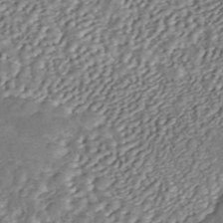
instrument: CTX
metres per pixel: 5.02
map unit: ANa
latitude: 45.6127
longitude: 37.1242
